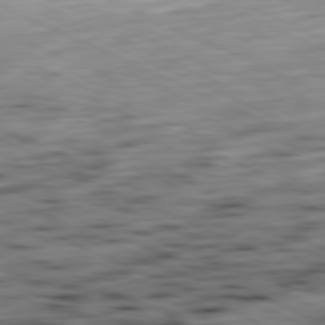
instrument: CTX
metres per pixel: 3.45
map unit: Ap
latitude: -81.6344
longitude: -70.0444
